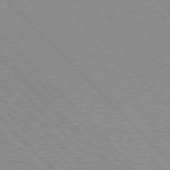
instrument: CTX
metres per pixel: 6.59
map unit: Hpe
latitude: 77.4426
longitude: -157.9906
